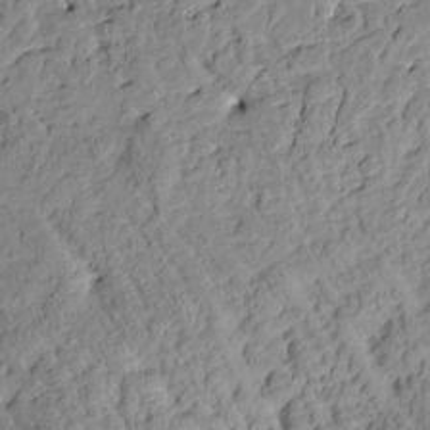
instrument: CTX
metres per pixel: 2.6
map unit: Htu
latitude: 1.2726
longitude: 177.3510
